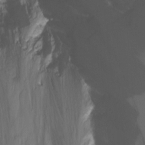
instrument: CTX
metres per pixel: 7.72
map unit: Nhu
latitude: -8.2361
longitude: -42.7246
